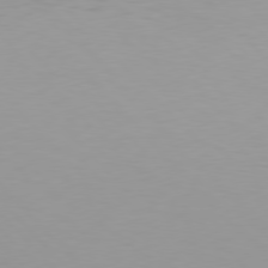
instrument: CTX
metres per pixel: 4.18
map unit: Hpe
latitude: 77.5371
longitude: -170.1767
